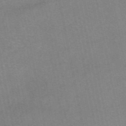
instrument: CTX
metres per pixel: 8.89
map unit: eAb
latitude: 48.1578
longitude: 103.5021
